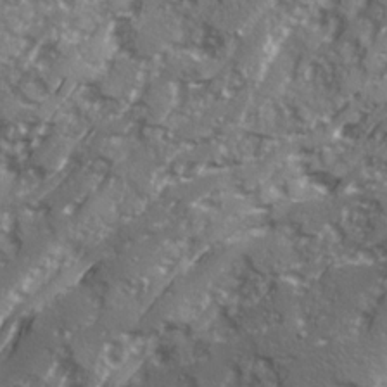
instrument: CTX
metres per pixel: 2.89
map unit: Ave
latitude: 20.6869
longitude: -131.0648
